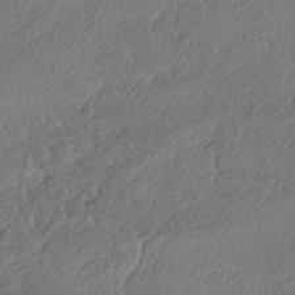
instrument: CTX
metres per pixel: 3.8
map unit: eHh
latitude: -41.6722
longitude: 123.3699
